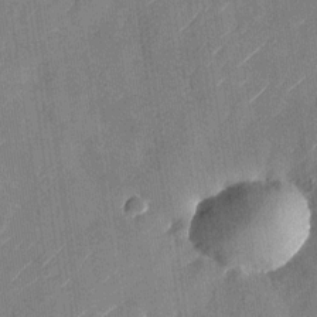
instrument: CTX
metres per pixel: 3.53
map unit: Nhu
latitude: -28.4629
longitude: -72.6302
